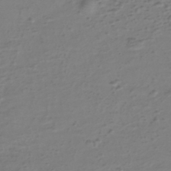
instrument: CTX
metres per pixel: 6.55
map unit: eHh
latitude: -39.7478
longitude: -28.3467
